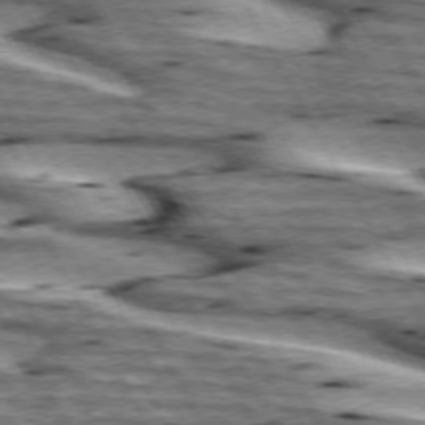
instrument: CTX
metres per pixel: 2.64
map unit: lApd
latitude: 74.1956
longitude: -55.8583
